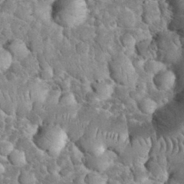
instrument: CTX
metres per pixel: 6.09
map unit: eHh
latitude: 33.1781
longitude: -65.4237
